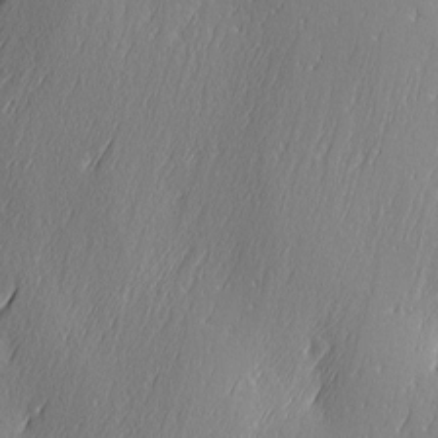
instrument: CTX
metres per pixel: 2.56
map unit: Ave
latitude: 2.8002
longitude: -112.4412
